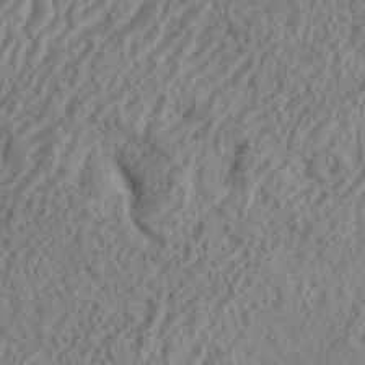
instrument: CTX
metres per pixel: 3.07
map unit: eHh
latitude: 36.8380
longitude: -137.6316
